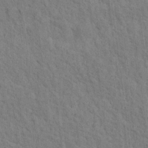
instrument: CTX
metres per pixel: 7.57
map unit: Ht
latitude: 14.9325
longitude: -37.9339
